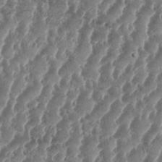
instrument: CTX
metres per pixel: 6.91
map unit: eHh
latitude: 34.9324
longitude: -135.8016
